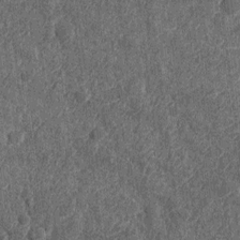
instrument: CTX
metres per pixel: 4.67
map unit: Nhu
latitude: -12.2173
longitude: -22.6868
